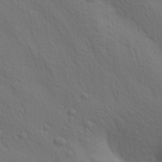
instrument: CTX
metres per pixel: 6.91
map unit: lAa
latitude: 22.1011
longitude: -138.4790
